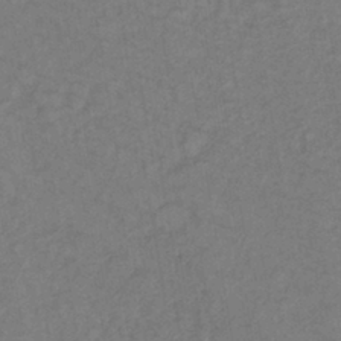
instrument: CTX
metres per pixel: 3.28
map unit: lHb
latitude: -39.0676
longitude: 72.7841
